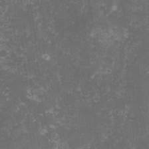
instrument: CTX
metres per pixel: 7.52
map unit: lHvf
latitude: -14.8030
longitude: -99.3292
